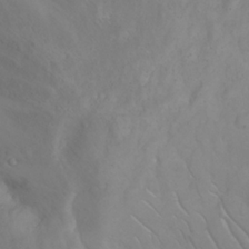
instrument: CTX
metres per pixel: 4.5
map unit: eHh
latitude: 25.7827
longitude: -64.2145
